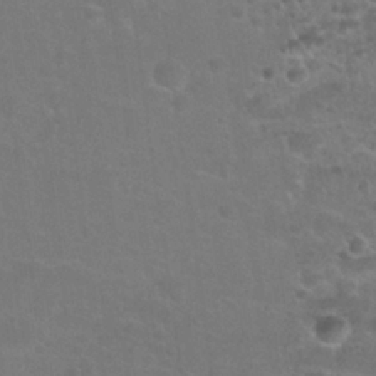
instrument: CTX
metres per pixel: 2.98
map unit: Nhu
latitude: 25.5749
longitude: -51.6693
